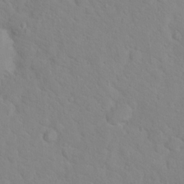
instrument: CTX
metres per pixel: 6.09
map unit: Hto
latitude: 17.5560
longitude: -36.2901
